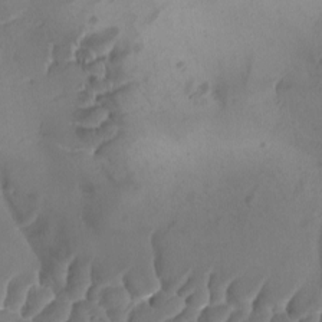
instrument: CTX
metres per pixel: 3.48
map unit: Ave
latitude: -8.1606
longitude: -122.3845
